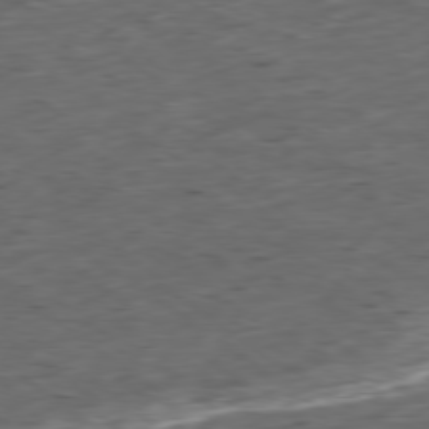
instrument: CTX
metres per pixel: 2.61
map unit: Ap
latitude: -79.1620
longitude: -58.6868
